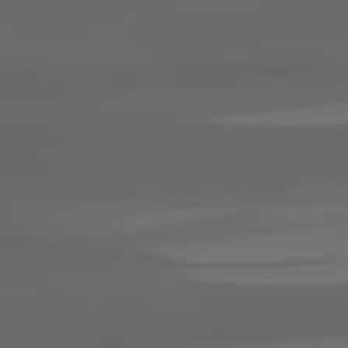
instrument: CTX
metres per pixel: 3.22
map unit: lApd
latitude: 82.9702
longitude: -132.4034
